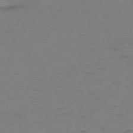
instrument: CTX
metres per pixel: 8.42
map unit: Ap
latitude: -76.4629
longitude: -80.2145
